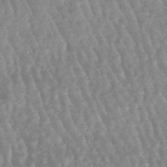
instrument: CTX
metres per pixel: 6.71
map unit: lHb
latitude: -47.4454
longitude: 77.3699
